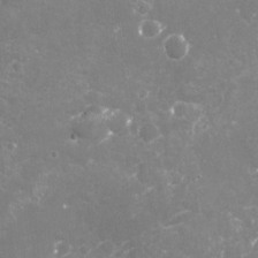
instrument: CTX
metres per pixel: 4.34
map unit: Nhu
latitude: -18.1228
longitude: -57.6504
